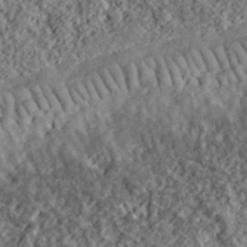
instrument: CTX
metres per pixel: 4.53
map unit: lHvf
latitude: 39.8205
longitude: -88.6113
